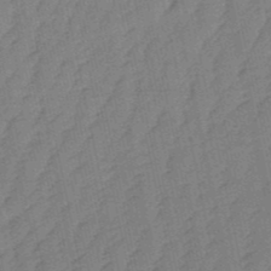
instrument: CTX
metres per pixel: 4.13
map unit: lHb
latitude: -51.0864
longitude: 79.8233
